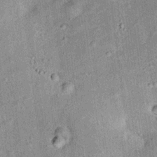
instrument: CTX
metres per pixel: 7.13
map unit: Ht
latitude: 11.0270
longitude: -37.7072
